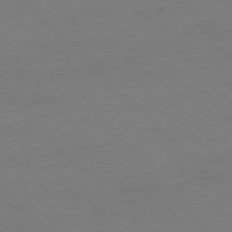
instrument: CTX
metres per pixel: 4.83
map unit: Ap
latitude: -77.0109
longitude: -92.1577
